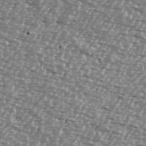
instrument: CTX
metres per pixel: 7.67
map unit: Ave
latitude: 39.7261
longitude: -112.4601
